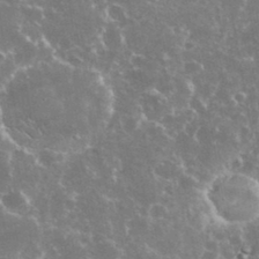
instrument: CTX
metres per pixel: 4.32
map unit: eHh
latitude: 35.2914
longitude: -60.3467
